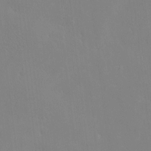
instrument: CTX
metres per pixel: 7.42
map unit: eHh
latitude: -3.4265
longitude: 19.6155
